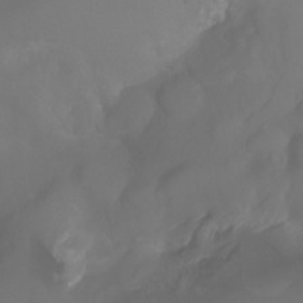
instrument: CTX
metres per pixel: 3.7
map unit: Aa
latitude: -6.6707
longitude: -72.0255
